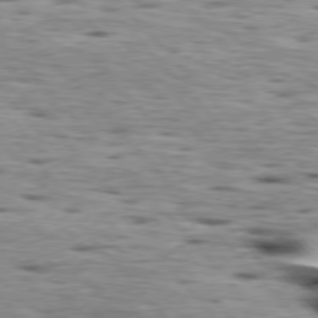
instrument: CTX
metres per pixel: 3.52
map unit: lApd
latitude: 77.0647
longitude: -58.3467
